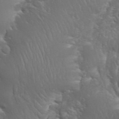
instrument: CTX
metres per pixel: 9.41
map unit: Nhu
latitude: 28.4790
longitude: -66.3656
